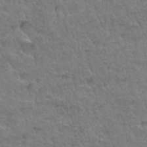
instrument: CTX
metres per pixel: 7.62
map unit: Hto
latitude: 35.0269
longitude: -46.9136
